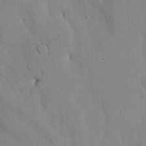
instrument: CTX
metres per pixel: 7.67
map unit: Nhu
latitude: 27.0081
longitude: -72.2145
